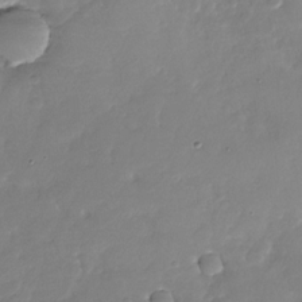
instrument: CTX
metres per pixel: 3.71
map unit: Nhu
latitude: -29.0487
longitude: -61.2915
